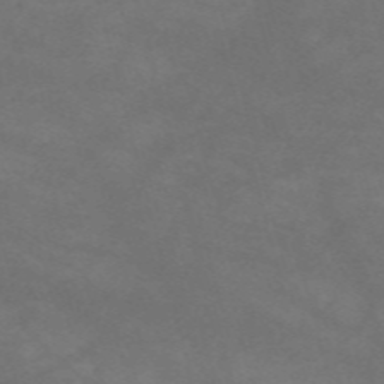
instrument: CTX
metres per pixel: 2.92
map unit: Nve
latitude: -59.0675
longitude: 59.7666
